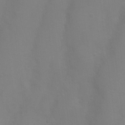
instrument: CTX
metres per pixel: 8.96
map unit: Nhu
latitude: 3.6505
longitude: -25.1403
